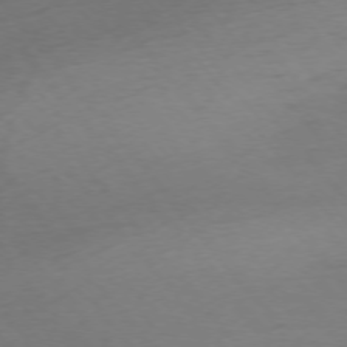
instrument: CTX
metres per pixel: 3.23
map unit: Ap
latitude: -75.3888
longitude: -66.6679
